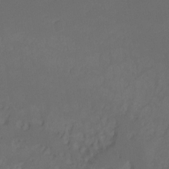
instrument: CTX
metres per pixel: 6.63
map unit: Ht
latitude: -7.5021
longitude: -30.3845
